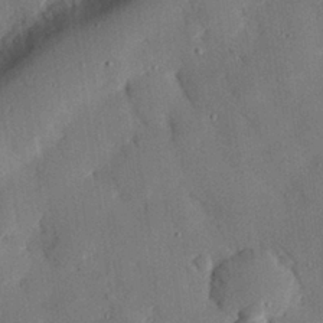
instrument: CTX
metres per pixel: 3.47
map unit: eHh
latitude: 29.0836
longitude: -81.0458
